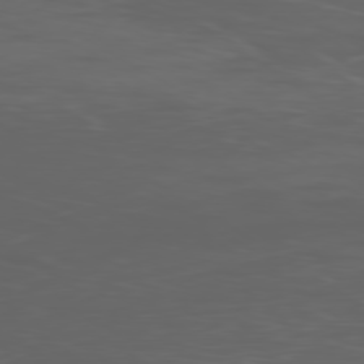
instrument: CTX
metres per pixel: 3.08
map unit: Ap
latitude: -78.9919
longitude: -75.8394
